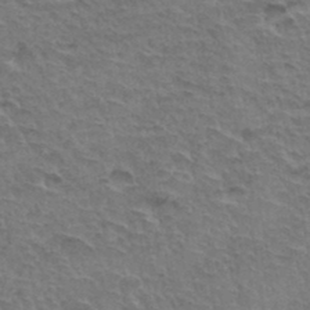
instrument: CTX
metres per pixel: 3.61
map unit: Hto
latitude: 35.1025
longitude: -45.6127
